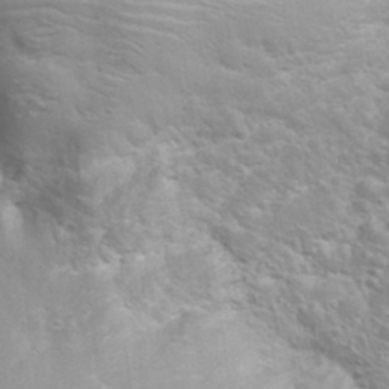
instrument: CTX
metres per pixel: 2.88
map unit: eHh
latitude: 32.1767
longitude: -61.5749
